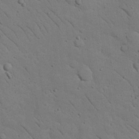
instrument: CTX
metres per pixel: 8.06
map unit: Nhu
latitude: 22.9703
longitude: -74.9325
